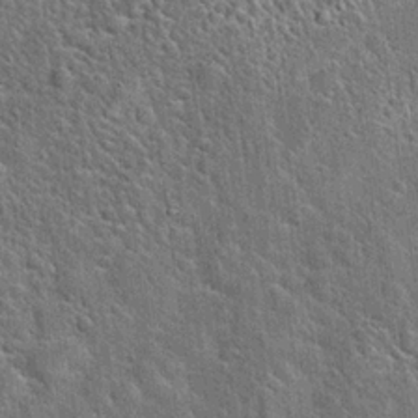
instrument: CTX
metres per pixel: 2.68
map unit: Hto
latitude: 21.4805
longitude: -51.7449
